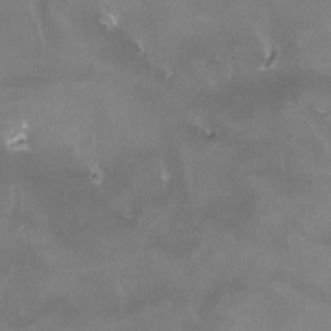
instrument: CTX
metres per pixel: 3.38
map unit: HNhu
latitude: 0.2522
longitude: -3.3481
